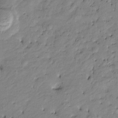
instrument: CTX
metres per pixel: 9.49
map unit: Htu
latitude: -9.6155
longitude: 176.9164
